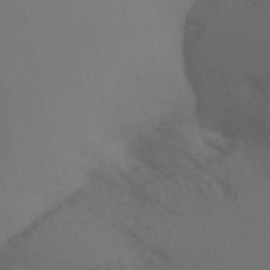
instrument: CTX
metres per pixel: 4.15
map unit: Hto
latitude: -7.8989
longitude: -48.9703
